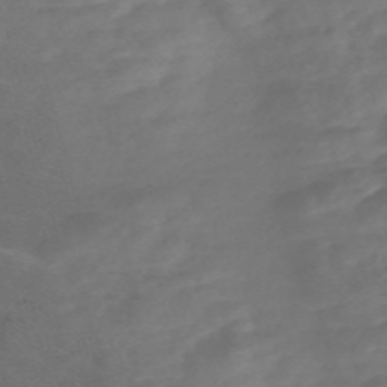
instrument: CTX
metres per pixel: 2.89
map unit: Nve
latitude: -58.2928
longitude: 57.3132
